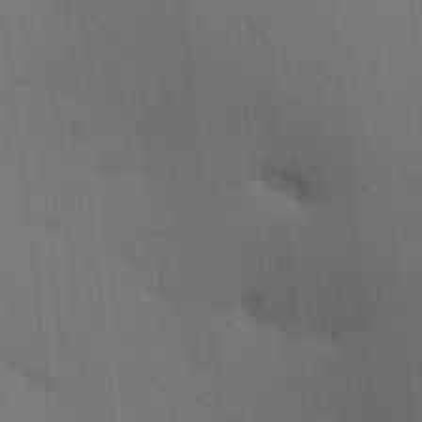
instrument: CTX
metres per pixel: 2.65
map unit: lAa
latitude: 12.0255
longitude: -108.7624
